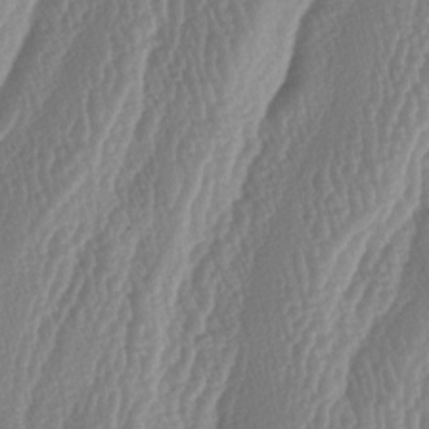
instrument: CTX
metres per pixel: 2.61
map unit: lAa
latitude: -6.5384
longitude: -129.3859
